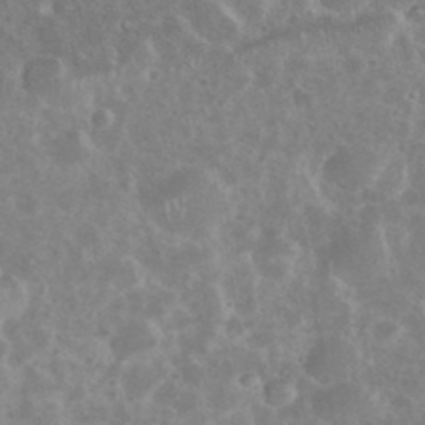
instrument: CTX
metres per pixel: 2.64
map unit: eHh
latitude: 35.8961
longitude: -61.7827
